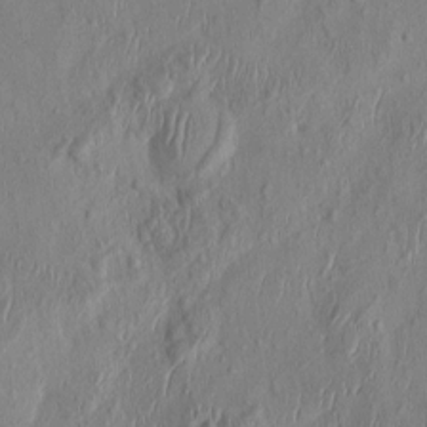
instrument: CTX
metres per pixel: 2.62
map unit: HNhu
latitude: 2.9136
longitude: -7.0080
